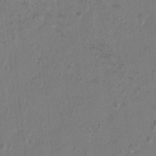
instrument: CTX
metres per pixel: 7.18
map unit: Hto
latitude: -6.5573
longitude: -35.5371
